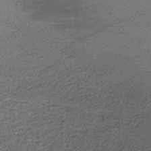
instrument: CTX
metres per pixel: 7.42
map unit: lHb
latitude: -35.0675
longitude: 61.8044
